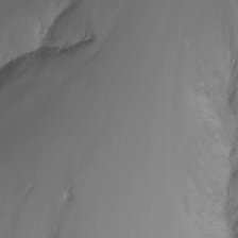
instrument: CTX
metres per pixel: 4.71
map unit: Nhu
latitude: -13.5021
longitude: -63.0837
